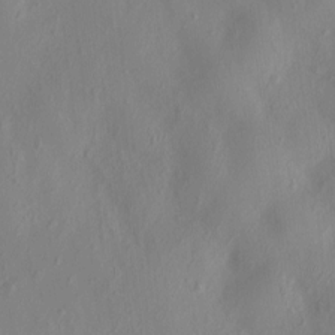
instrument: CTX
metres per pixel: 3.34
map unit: HNhu
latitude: 3.4993
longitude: -4.9514
